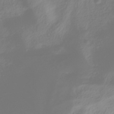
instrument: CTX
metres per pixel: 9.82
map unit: HNhu
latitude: -40.1606
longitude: 100.5762
